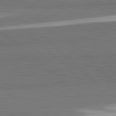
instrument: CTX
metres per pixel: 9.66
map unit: lApd
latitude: 82.3278
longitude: 162.4062
